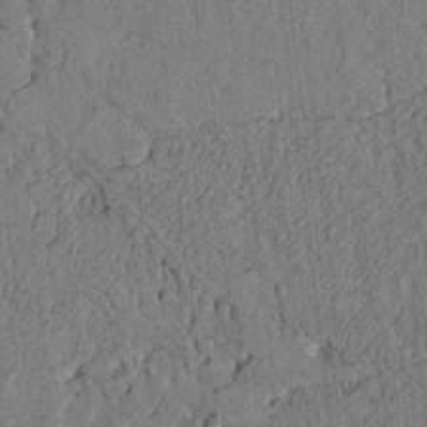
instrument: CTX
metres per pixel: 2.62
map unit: lAvf
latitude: 4.4601
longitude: 158.5006
